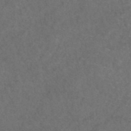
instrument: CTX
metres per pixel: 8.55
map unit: eAb
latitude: 47.7261
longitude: 109.8044
